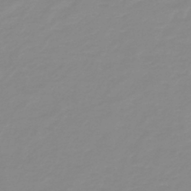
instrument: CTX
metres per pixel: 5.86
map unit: lHb
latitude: -40.8030
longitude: 63.6155
